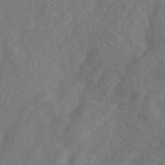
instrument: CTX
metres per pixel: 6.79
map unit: eAb
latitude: 49.8772
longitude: 119.4832
